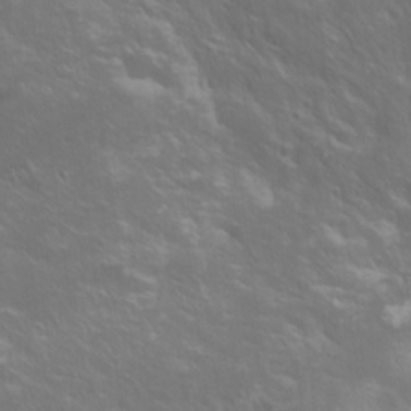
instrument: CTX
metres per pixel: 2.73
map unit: Hto
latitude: 19.6127
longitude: -54.4223
